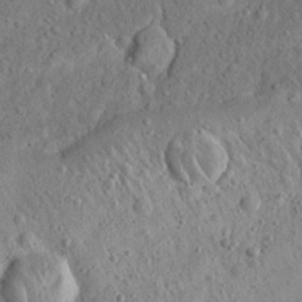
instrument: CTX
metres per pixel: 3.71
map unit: Nhu
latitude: 23.0836
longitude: -66.8569
